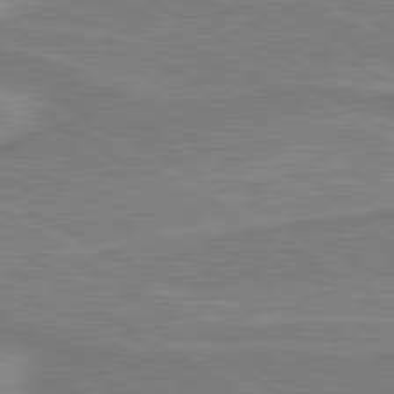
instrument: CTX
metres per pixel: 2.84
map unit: lApd
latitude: 80.4979
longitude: 142.2550
